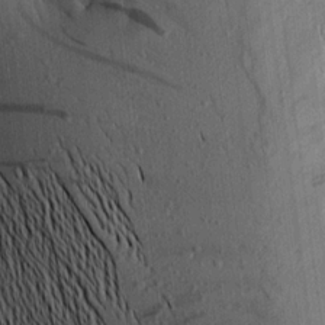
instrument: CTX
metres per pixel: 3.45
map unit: Aa
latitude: 15.9528
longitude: -147.1404
